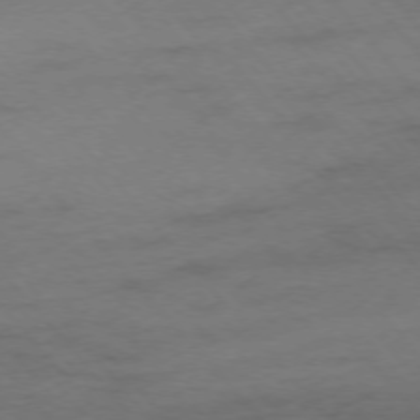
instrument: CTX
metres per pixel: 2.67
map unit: Ap
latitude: -76.0283
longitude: -83.6316
